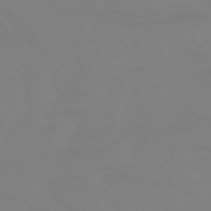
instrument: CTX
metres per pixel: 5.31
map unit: HNhu
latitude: -45.6722
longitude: 90.5763
